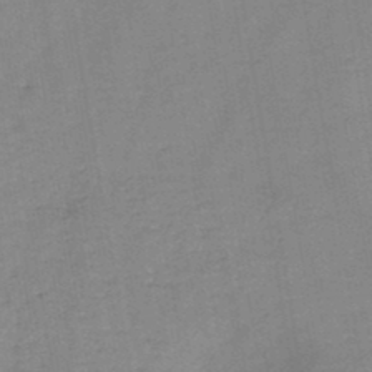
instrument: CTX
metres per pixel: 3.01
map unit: HNb
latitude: -45.9745
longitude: -38.1200
